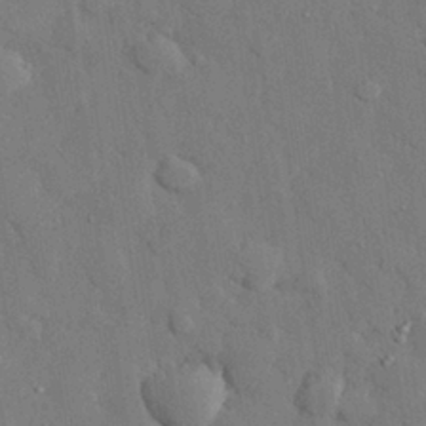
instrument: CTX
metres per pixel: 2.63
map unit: eHh
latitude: 27.7072
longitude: -78.9703
